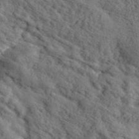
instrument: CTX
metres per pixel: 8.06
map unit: eHh
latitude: 36.5924
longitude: -80.0633
